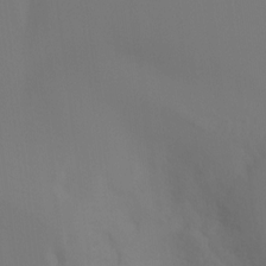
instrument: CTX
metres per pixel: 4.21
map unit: Htu
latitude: -13.9556
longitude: -44.5923
